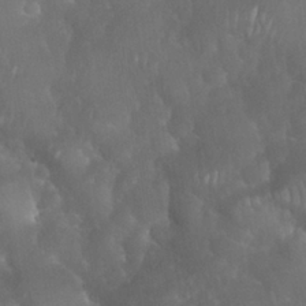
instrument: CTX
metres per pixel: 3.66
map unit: Nhu
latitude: 28.6490
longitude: -66.2900
